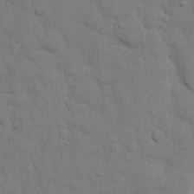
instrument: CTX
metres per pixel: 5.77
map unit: eHh
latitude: 10.8569
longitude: -67.2537
